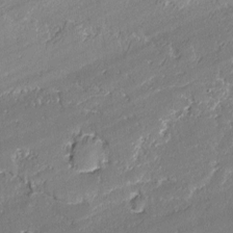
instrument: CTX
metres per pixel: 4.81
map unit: lAvf
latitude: -1.8801
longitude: -108.5545
